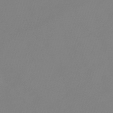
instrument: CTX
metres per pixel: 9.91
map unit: eHb
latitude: -48.8975
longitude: 86.7841
